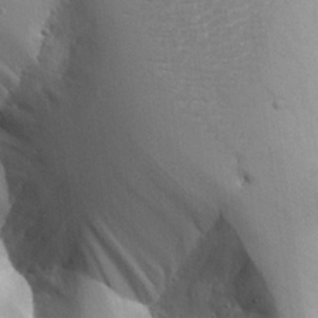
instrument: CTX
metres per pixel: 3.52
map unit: Aa
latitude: 27.7450
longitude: -129.2159
